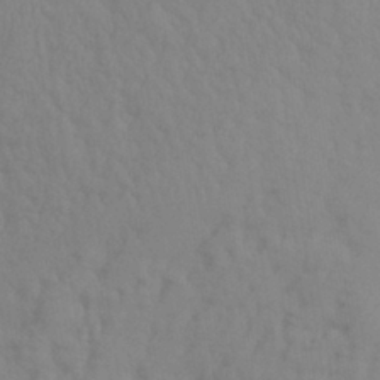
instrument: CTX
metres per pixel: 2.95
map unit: Aa
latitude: 29.5371
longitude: -136.7813
